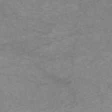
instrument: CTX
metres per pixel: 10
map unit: HNb
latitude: -54.1039
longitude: -43.7450
